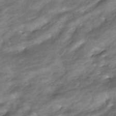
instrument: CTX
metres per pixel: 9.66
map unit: ANa
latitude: -41.0486
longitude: 103.0675
